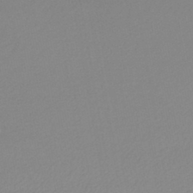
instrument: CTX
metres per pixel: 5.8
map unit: lHb
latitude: -44.4440
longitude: 68.2361
